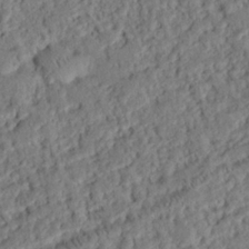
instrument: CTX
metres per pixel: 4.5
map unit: eHh
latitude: 25.8205
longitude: -80.9514
